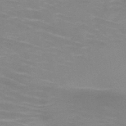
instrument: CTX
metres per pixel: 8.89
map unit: HNb
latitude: -46.6896
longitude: -46.6869
